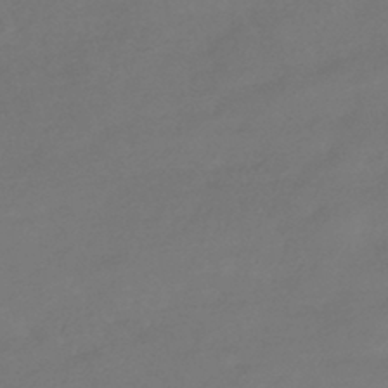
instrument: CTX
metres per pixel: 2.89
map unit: HNhu
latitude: -43.0108
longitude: 92.2739
